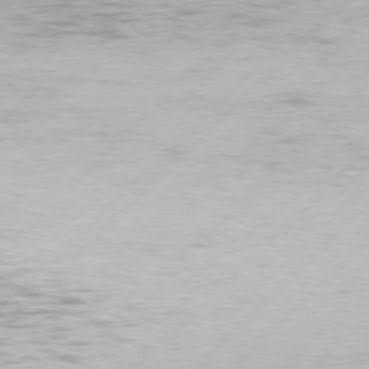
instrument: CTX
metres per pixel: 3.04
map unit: Hpe
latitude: 77.3670
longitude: -131.9340
